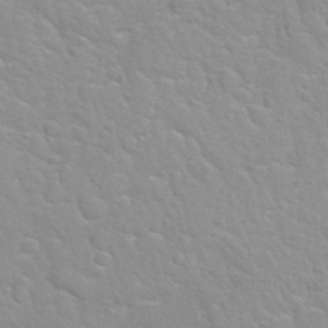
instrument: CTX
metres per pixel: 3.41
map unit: Hto
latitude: 32.5735
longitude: -51.0836
